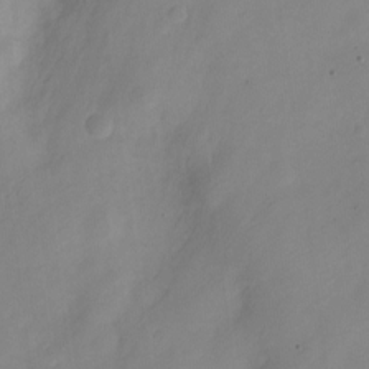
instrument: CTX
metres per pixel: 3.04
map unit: Nve
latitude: -21.5588
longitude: 107.7667
